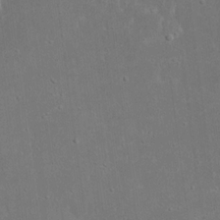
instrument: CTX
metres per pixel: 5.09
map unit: eHh
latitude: 17.1781
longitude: -72.2334
